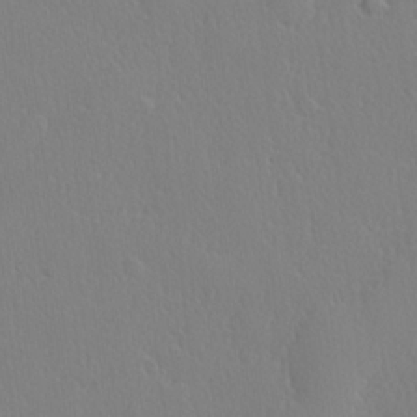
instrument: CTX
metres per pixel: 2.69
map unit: lHvf
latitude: 20.6869
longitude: 142.2550
